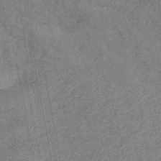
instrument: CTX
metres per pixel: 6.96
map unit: eHb
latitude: -44.3684
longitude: 88.9352
